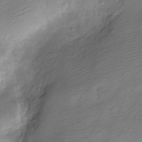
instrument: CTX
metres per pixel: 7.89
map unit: Nve
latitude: -24.7841
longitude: 106.1606
